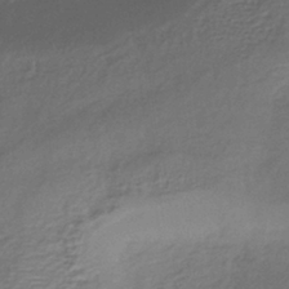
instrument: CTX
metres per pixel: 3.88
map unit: lHb
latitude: -39.5399
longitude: 73.6344
